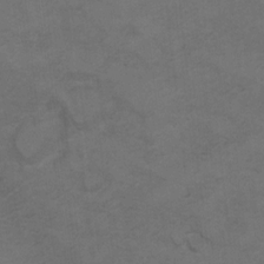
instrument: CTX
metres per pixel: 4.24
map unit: Hto
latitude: 8.1578
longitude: -35.4048
